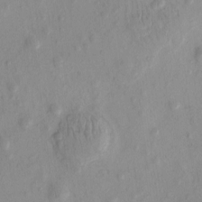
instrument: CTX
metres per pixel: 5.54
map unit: eHh
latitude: -0.2362
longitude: 15.2754
